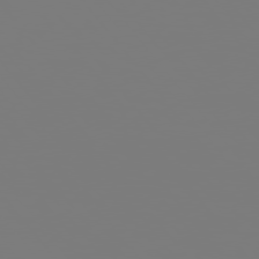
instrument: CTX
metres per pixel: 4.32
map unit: Hpe
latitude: 75.6127
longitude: -142.3090
